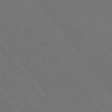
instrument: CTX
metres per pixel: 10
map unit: Hpe
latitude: 75.3860
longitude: -137.7261
